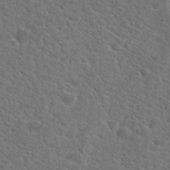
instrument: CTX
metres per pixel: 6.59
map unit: Hto
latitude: 19.7260
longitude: -38.5924
